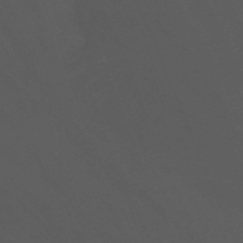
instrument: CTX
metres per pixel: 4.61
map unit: Nhu
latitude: -13.9556
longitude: -53.3671
